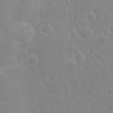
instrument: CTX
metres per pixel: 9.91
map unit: eHh
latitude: 32.5357
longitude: -60.6679
